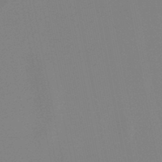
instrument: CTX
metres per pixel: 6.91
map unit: lHb
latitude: -49.1242
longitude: 69.4076
